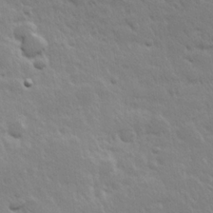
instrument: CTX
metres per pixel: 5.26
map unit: Hve
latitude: 24.0633
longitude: 144.6141
